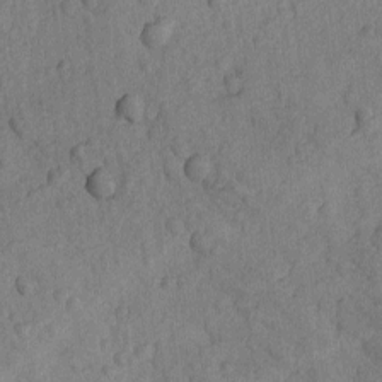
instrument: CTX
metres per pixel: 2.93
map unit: lAvf
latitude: -8.7841
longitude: -120.0444
